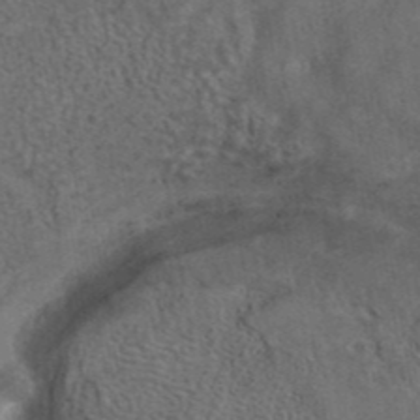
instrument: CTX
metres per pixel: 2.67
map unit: eAb
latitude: 42.3278
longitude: 104.3117
